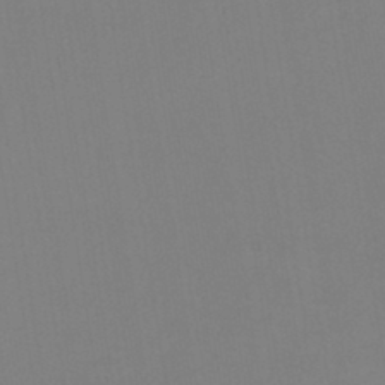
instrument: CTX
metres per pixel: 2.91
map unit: lHb
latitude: -42.1227
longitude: 64.2929
